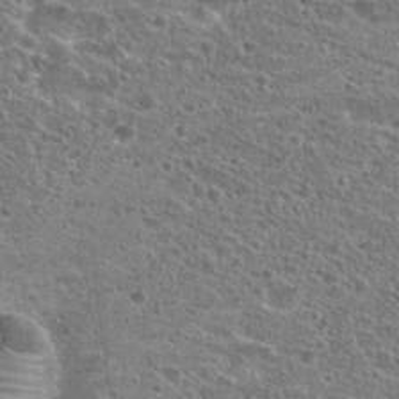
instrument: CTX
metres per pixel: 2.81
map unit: Hto
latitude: 25.9150
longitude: -46.7247
